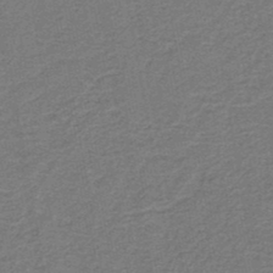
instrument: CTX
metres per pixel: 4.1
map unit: lHb
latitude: -39.7667
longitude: 54.7652
